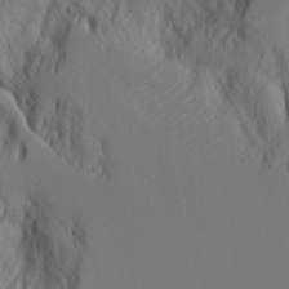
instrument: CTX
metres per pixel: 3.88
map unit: Aa
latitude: 18.3656
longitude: -125.0836
